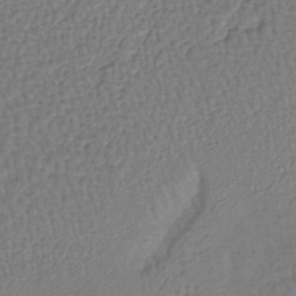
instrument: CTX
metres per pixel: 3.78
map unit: lHb
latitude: -38.7274
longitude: 61.8989
